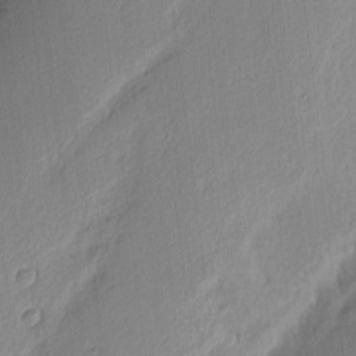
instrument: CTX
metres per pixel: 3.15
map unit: Nhu
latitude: 2.5545
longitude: -76.9324
